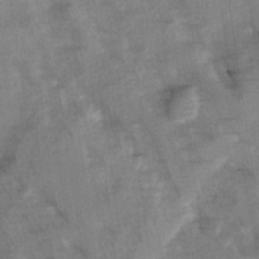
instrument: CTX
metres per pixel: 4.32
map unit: Ave
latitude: 0.2522
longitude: -110.6302
